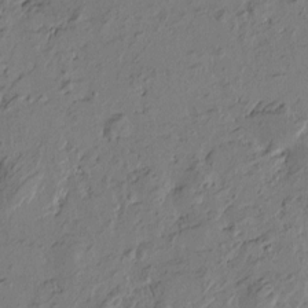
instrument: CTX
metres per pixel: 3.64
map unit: Htu
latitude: -2.6329
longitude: -178.1767
